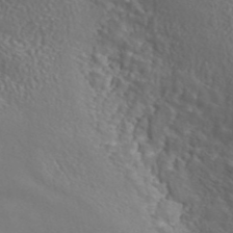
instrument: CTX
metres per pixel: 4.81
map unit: ANa
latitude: 43.3293
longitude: 23.4266
